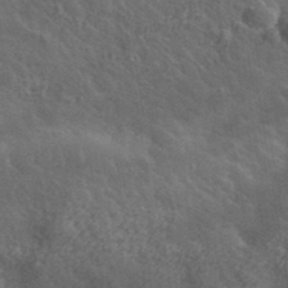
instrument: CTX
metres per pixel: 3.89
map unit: lHvf
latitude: 37.5749
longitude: -90.9703
